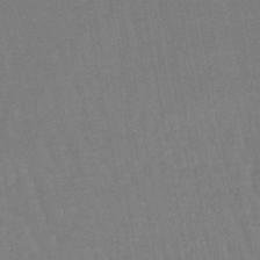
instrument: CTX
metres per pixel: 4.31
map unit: eHb
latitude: -46.6896
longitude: 78.6707
